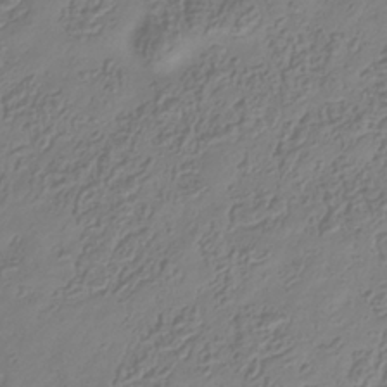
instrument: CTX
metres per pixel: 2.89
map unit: Hve
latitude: -34.6518
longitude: 89.0486
